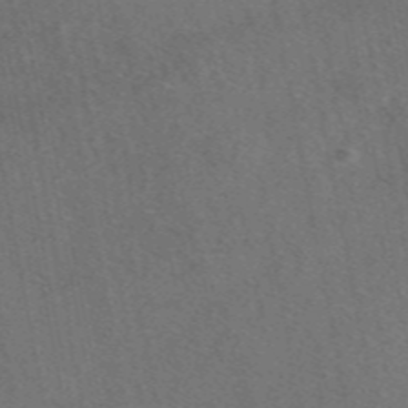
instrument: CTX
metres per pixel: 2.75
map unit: eAb
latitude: 47.7450
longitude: 111.8422
